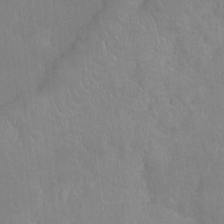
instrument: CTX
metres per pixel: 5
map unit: Ht
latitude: -9.1809
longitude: -22.1389
